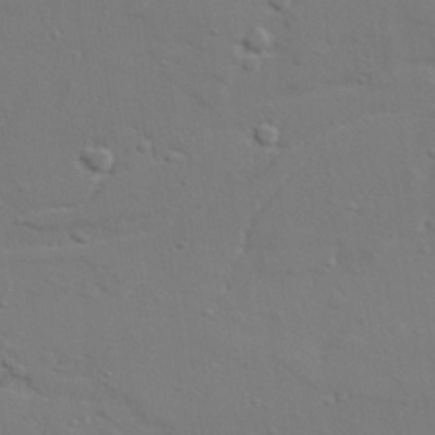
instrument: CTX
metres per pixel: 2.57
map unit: lAvf
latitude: 28.8947
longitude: -108.7057
